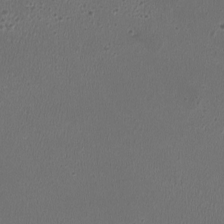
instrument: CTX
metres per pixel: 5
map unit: HNhu
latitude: -3.0297
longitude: -2.7624
